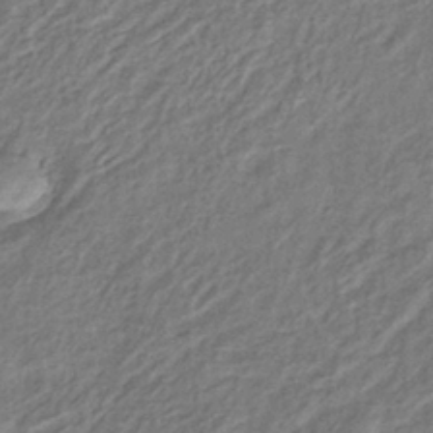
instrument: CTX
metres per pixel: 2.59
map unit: eHb
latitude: -38.2929
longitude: 76.3873
